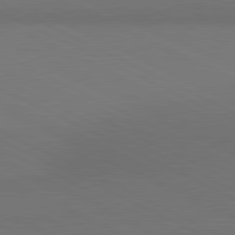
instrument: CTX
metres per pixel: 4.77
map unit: lApd
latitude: 81.0269
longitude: 137.9178
